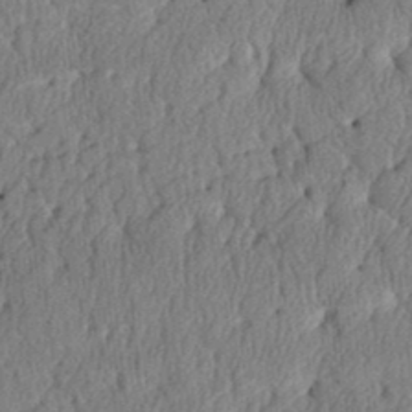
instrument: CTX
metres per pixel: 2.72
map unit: Htu
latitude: 3.5938
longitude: 149.5399
